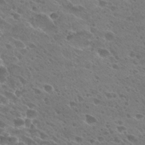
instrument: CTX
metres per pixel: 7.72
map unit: Hto
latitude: 28.1767
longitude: -39.5560
